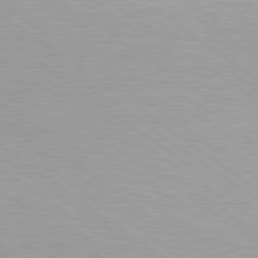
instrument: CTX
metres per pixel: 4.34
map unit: lApd
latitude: 79.1592
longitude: -177.6316
